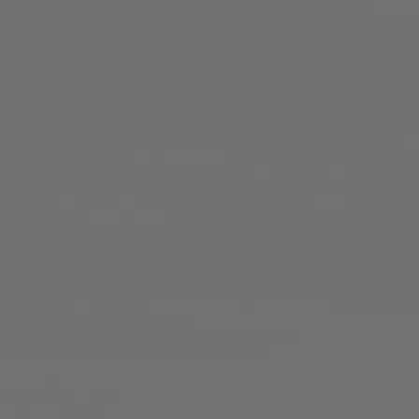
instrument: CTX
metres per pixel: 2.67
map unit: lApd
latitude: 83.6693
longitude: -131.3860
